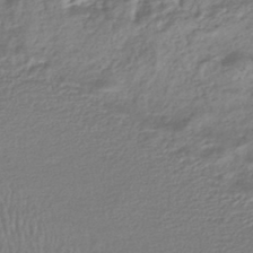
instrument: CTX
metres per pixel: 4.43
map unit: HNhu
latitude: -44.7085
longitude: 97.1053
